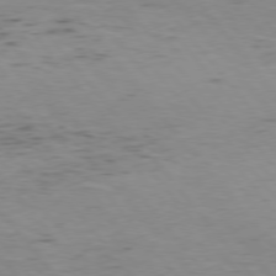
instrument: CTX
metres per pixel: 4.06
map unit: Hpe
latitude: 75.4426
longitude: -145.7072
